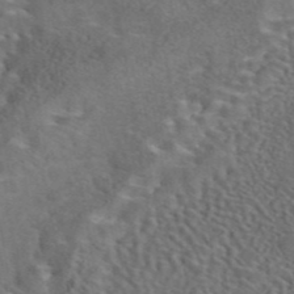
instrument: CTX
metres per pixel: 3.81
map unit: eAb
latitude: 43.6505
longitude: 110.7841
